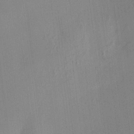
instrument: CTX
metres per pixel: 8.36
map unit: HNhu
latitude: 8.2145
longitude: 13.8989
